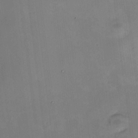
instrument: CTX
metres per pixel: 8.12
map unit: HNhu
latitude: 8.5546
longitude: 10.3117
